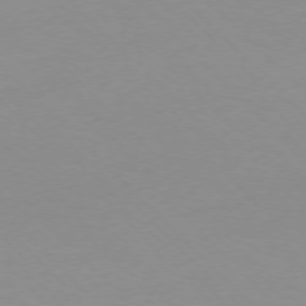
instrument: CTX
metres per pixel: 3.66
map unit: Ap
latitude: -76.9353
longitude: -70.8380
